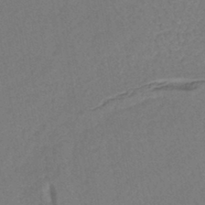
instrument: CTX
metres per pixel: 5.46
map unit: lHb
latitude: -42.9163
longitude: 78.1605
